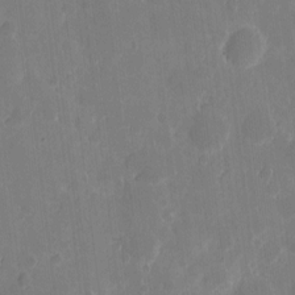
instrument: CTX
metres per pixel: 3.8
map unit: eHh
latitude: 5.5182
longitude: -66.1577
